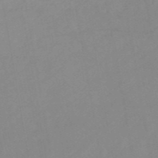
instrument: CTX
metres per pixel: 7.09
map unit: HNb
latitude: -53.5399
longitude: -48.8380
